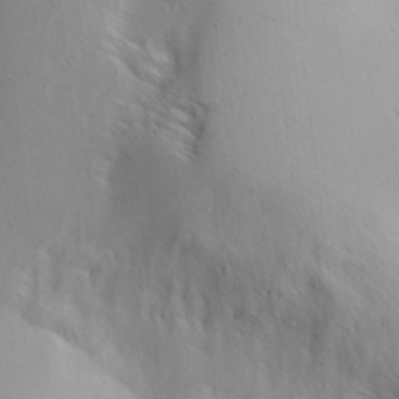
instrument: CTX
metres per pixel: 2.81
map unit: lAa
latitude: 20.0633
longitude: -138.2711
